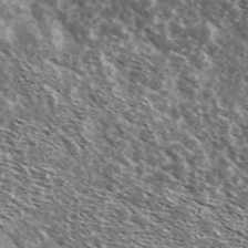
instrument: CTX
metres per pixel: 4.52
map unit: Ave
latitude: 37.9906
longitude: -108.2900
